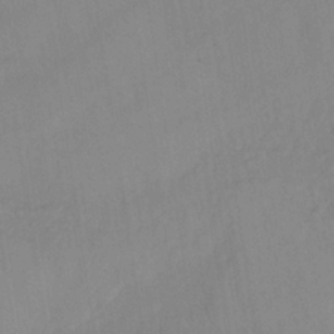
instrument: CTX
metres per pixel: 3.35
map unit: HNb
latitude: -32.4629
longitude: 63.6722
